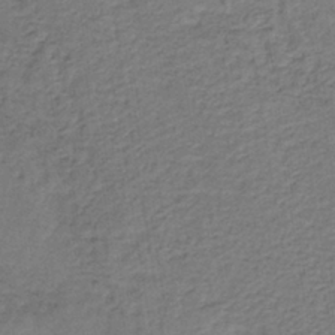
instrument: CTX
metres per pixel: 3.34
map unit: lHb
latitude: -38.4818
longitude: 57.3509
